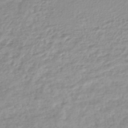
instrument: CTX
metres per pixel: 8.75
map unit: lHb
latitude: -44.2551
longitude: 72.6707
